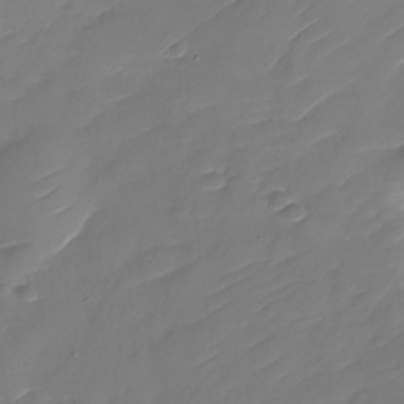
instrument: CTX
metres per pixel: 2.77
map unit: Nhu
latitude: -30.5573
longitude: -72.8191
